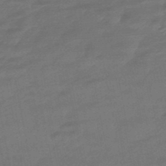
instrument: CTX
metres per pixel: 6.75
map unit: HNhu
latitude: -47.2376
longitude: 90.1417
